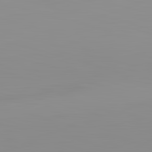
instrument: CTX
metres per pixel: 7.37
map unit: lApd
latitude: 83.1403
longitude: -134.4979
